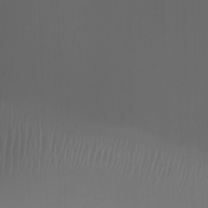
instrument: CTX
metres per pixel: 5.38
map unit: Ht
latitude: 1.3292
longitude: -21.6505
